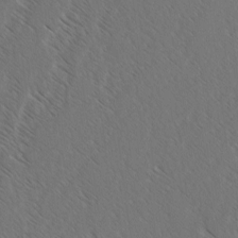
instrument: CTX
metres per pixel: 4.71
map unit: lAvf
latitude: -3.3320
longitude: -113.7827
